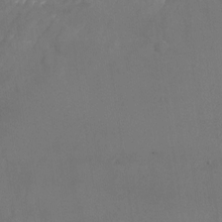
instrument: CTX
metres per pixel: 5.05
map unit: Nhu
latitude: -23.5399
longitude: -70.5546
